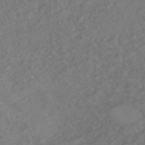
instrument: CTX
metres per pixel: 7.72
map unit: eHh
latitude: -51.1998
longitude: -24.0633
